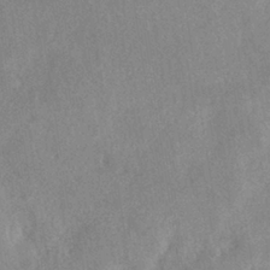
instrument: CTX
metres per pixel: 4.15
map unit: eHh
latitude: -39.9745
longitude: -26.9703
